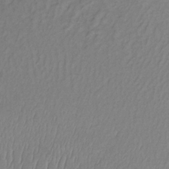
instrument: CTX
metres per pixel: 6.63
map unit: lHb
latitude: -34.2362
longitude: 66.5952
